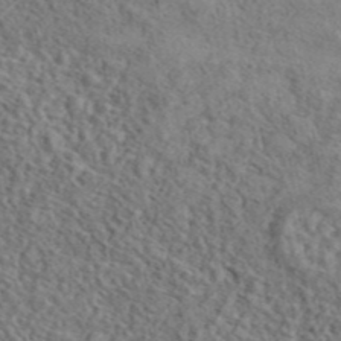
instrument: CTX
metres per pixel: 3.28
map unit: ANa
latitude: 44.7057
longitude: 47.7666
